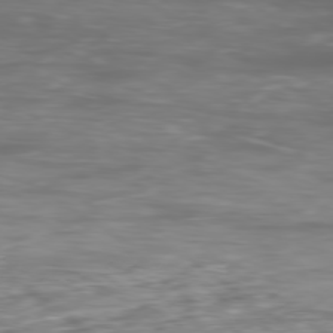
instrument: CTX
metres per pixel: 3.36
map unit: Ap
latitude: -79.3131
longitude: -75.7828
